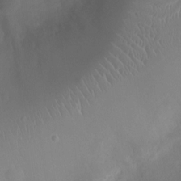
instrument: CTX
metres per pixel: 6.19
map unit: Ht
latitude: -4.1039
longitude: -16.3845
